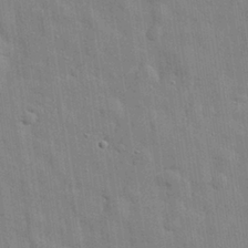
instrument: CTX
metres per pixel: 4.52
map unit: eHh
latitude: 29.0269
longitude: -74.8947
